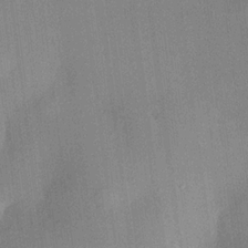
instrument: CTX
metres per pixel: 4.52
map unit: lHvf
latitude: 20.9892
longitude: 144.6141
